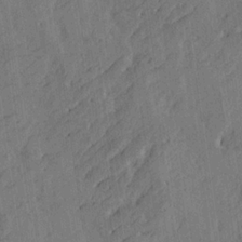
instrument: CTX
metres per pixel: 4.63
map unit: Htu
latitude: -4.5951
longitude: -177.4237
